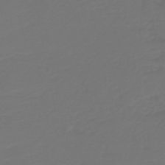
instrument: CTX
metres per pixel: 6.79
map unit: HNb
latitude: -47.2376
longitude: 55.5966
